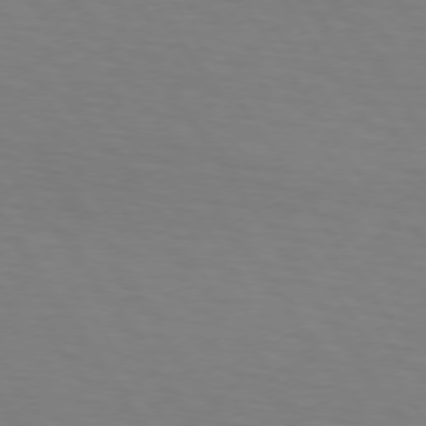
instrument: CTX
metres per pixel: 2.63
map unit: lApd
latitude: 73.5372
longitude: -75.6316
